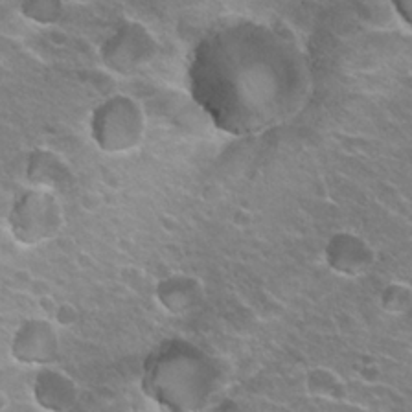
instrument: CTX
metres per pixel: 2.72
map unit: Hto
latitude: 22.9514
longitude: -32.4790
